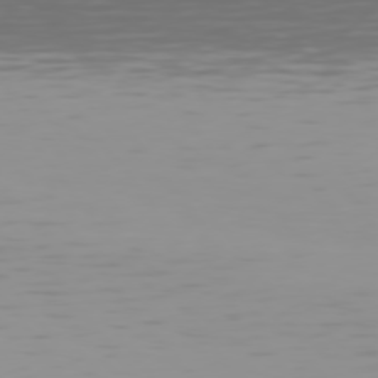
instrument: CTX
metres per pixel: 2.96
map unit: Hpe
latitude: 75.2348
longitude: -126.7624
